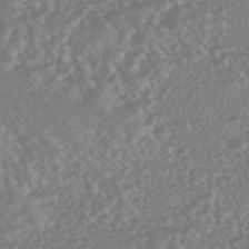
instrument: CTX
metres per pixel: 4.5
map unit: HNhu
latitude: -46.0283
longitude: 97.1809
